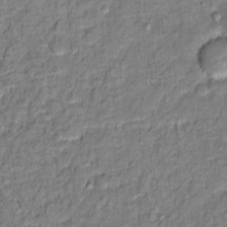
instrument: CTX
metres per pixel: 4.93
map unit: Hto
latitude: 12.3845
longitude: -37.9717
